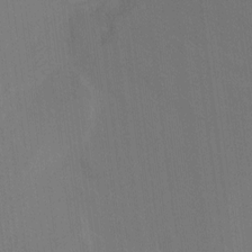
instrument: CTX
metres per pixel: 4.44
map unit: Ht
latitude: -8.0094
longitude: -38.8569
